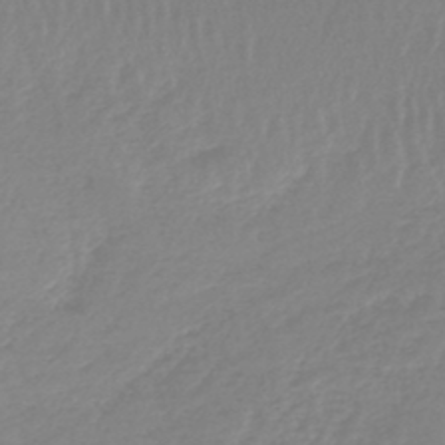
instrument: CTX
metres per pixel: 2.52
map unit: lHb
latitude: -45.8233
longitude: 65.3888
